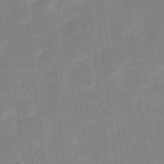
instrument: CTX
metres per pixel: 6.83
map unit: eHh
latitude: 11.0648
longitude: -66.8191
